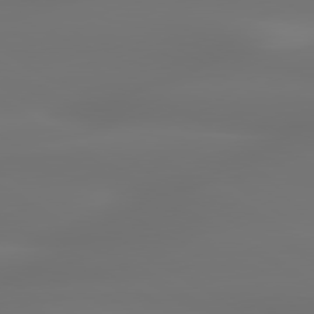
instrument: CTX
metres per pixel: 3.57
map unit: lApd
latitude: 79.8017
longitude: -138.0633
